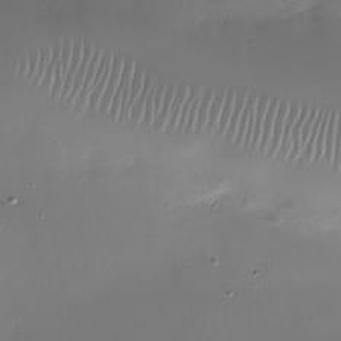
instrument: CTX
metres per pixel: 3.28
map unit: Nhu
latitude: -27.6155
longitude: -60.5923
